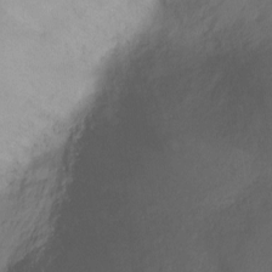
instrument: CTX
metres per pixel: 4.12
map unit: Ht
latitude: -9.7478
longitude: -28.6490
